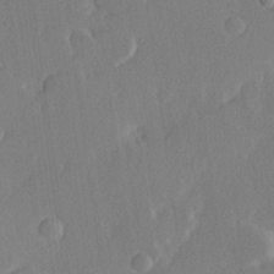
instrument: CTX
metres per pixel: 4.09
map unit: Hve
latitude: 23.6505
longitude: 145.2376
